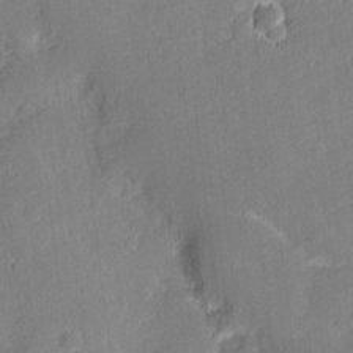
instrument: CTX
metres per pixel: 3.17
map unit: eHh
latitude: 3.6505
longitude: -74.4223
